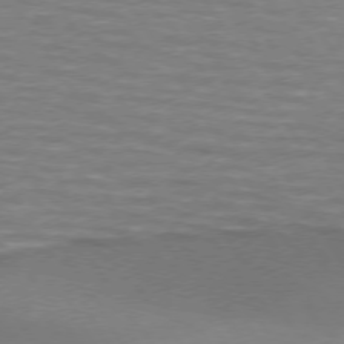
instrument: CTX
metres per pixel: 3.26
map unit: lApd
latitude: 74.1767
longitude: -50.9135
